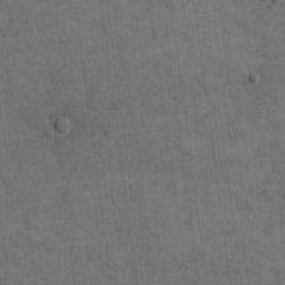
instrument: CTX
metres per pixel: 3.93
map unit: eHh
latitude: 18.6301
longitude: -63.6316
